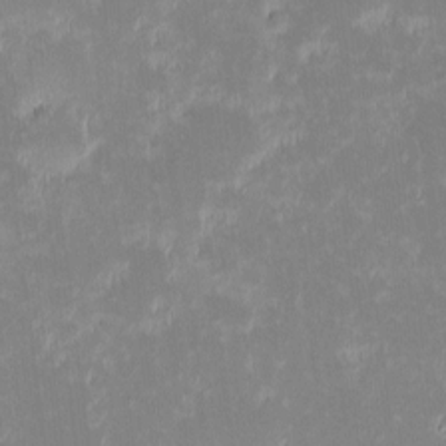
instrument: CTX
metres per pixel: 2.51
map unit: eHh
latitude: -1.8045
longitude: -84.6113
